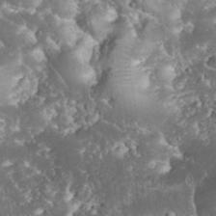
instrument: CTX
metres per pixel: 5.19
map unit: eHh
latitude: 34.5923
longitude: -64.7246
